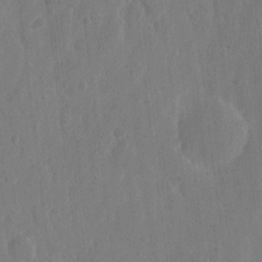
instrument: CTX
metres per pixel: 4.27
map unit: eHh
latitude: 6.9892
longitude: -73.2159
